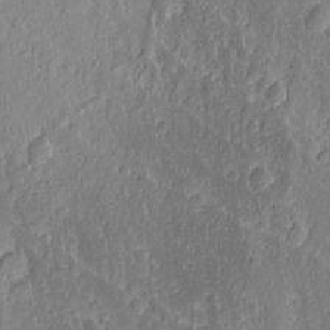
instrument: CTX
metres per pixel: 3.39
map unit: Nhu
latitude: -5.3509
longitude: -152.1767
